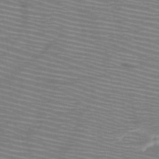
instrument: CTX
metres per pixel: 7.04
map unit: HNb
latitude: -48.3118
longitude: -44.8758
